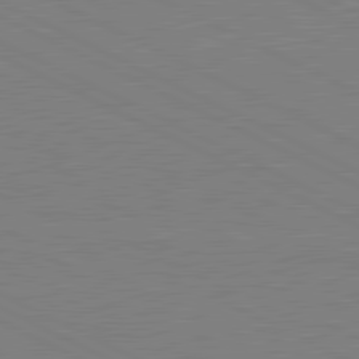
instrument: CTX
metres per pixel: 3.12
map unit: lApd
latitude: 81.0458
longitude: 150.1795
